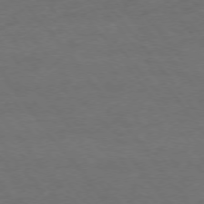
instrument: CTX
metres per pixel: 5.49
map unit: Ap
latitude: -76.3495
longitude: -64.5357
